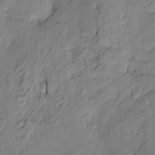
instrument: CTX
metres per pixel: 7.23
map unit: Hve
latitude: -10.5196
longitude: 176.4062
